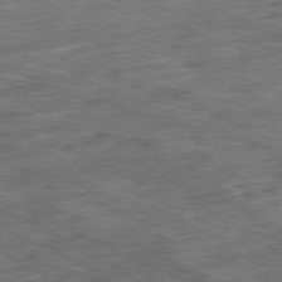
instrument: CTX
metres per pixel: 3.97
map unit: Ap
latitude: -80.9164
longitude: -90.6302
